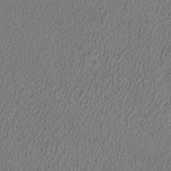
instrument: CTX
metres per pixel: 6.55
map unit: HNhu
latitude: 0.2144
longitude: -0.4412
